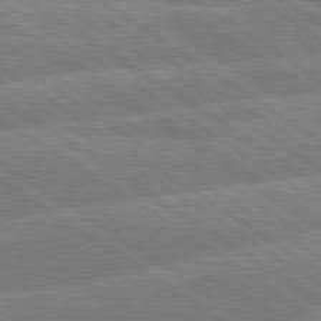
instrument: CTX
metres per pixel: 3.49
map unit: lApd
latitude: 79.8206
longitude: -157.4615
